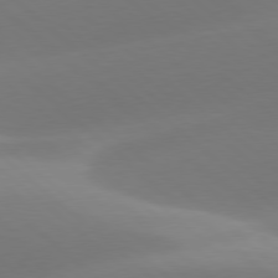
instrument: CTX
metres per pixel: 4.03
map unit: lApd
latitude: 78.3279
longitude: -51.0458
